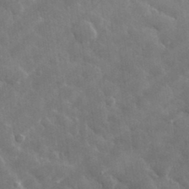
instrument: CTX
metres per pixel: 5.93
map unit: lHvf
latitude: 33.5182
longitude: -86.6490
